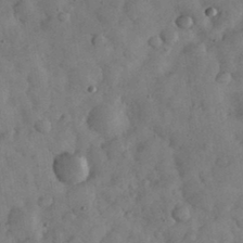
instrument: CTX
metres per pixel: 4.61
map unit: eHh
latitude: 33.0836
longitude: -69.3482
